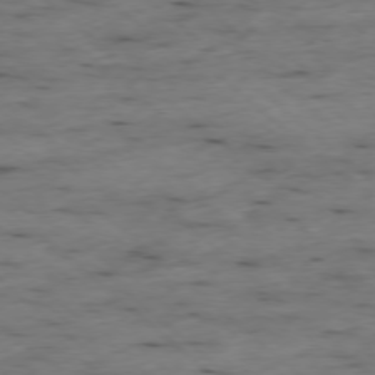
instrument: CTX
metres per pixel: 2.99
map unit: Ap
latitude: -77.7100
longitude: -89.6505
